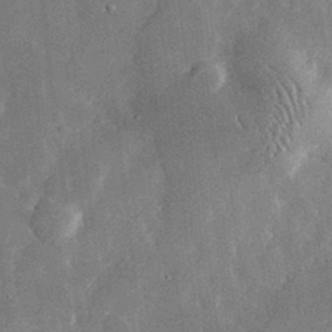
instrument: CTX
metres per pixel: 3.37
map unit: lHvf
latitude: 33.0458
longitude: -90.8758
